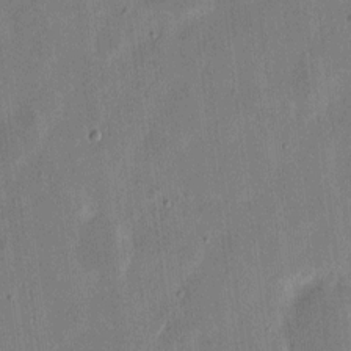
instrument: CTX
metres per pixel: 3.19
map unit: eHh
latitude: 9.5182
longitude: -68.9892
